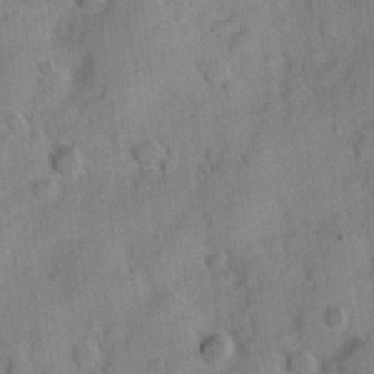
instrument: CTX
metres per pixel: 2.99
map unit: Hve
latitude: 23.8583
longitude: 147.5021
